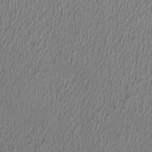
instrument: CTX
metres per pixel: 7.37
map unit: HNhu
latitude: 0.3278
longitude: -0.4979
